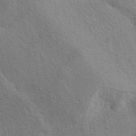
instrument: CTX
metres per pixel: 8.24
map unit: eAb
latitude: 41.5938
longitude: 103.8233
